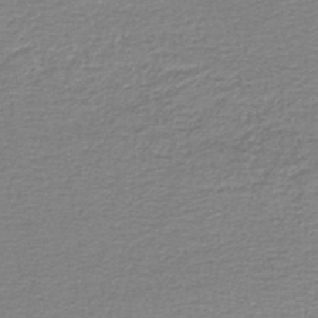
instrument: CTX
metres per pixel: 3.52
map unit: lHb
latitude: -45.3132
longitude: 63.1809
